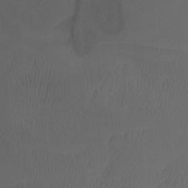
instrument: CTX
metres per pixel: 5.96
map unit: Htu
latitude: -1.3888
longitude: -74.7813
